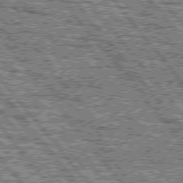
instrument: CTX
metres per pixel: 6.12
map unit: lApd
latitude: 76.2144
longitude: -75.8394
